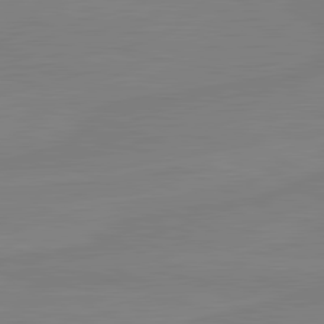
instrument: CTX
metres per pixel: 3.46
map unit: lApd
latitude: 81.4615
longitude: -177.4804
